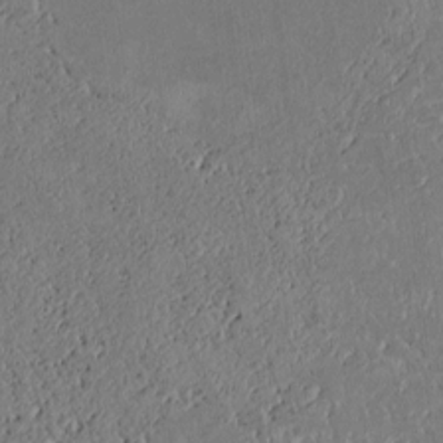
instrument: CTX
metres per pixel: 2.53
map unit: Htu
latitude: 2.5734
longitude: 149.1243
